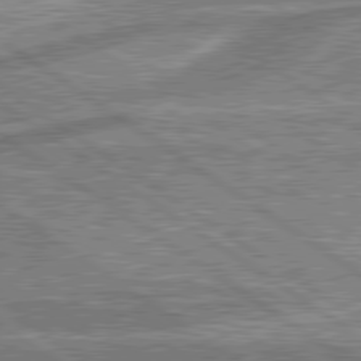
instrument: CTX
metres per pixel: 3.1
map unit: lApd
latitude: 79.8584
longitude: 175.5399
